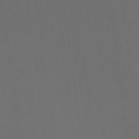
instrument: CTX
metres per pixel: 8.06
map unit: Ht
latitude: -14.3118
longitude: -57.8016
